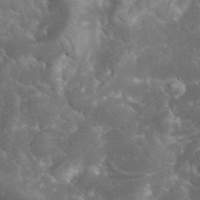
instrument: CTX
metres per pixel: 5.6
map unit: eHh
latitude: 34.2144
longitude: -64.1389
